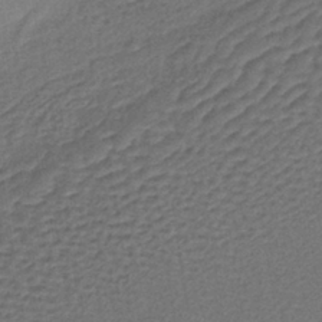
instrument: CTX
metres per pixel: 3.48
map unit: lHb
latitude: -38.1039
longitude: 59.8989
